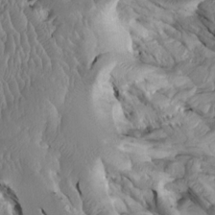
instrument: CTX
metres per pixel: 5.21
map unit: Htu
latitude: -5.4265
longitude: 150.1605
